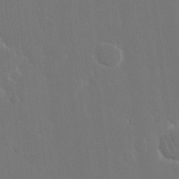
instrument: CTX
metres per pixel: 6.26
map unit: eHh
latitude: 15.5560
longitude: -72.3090
